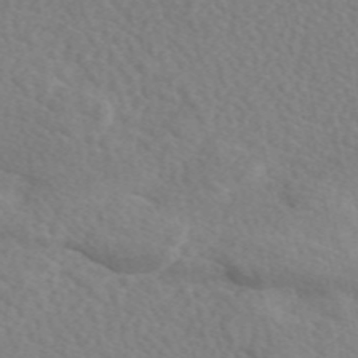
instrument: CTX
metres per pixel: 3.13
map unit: eAb
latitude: 49.2348
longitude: 117.7288
